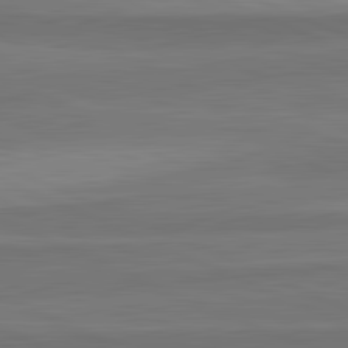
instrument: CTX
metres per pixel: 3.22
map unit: lApd
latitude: 82.7435
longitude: 157.9556
